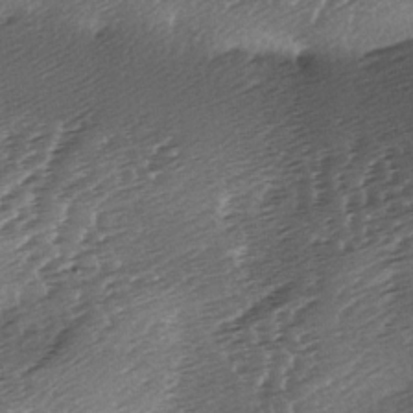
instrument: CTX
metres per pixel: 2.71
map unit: lAa
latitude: -3.4265
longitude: -126.7813
